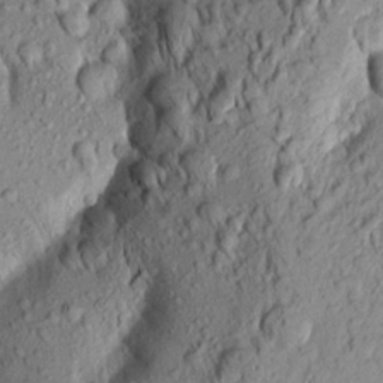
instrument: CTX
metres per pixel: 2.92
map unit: Aa
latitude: 19.0836
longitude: -148.8002
